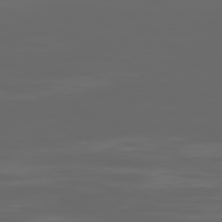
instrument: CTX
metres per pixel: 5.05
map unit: Ap
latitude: -79.8422
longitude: -94.1200
